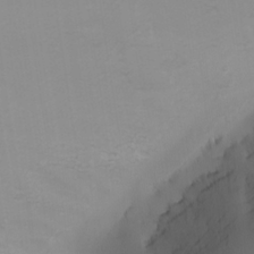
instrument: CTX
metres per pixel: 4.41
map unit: Nhu
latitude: -0.3496
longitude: -78.2334
